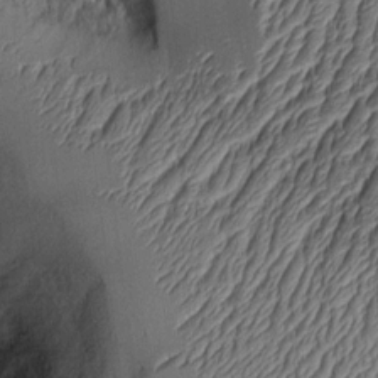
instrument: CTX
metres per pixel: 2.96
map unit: Aa
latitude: 8.1578
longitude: -128.5546
